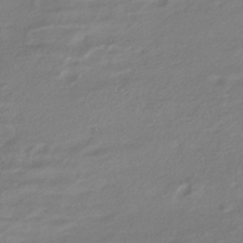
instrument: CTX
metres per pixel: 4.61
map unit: HNhu
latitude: -41.9367
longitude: 92.0661
